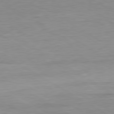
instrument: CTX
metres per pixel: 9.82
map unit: Ap
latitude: -80.8030
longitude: -79.8773
